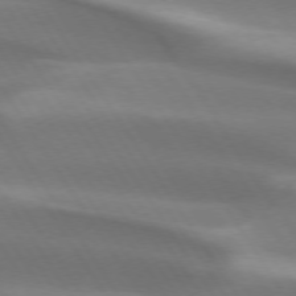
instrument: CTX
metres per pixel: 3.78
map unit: lApd
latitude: 73.6127
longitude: -51.0080
